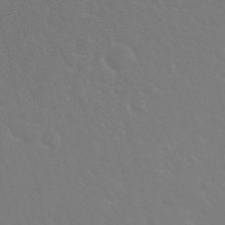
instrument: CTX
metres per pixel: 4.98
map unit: Nhu
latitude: 27.9906
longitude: -61.7071
